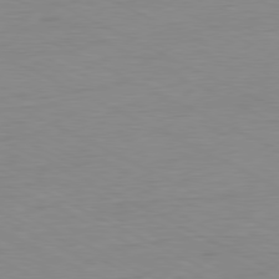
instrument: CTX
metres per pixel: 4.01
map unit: Ap
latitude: -80.4251
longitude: -82.5356
